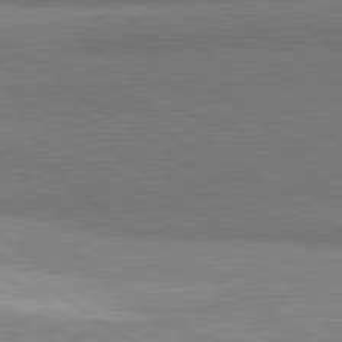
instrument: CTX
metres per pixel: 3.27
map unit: lApd
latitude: 81.4237
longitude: 140.8219
